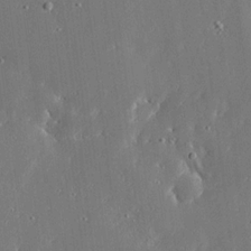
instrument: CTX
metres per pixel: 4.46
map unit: Ave
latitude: 17.7639
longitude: -139.5560
